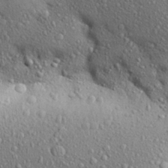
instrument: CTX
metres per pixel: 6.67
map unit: Aa
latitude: 28.2144
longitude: -148.6679
